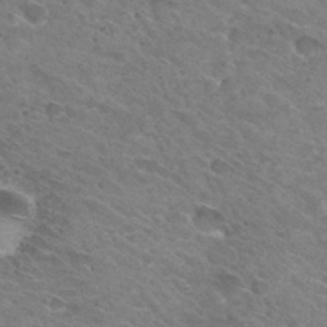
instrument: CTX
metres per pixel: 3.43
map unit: Hto
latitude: 30.8947
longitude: -45.6883
